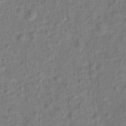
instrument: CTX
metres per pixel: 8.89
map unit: Hto
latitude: 13.9528
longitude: -38.7435
